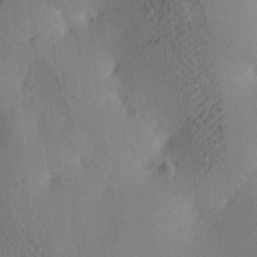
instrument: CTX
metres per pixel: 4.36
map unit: lAa
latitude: 4.0822
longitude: -114.7246
